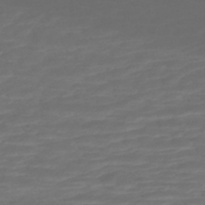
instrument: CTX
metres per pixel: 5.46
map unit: HNhu
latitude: -47.1998
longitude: 103.3321
